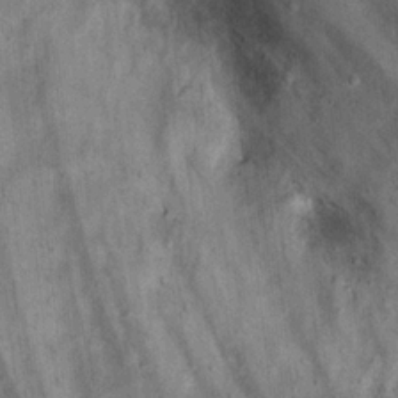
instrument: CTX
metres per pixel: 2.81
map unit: Nhu
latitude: 22.7057
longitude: -68.8191
